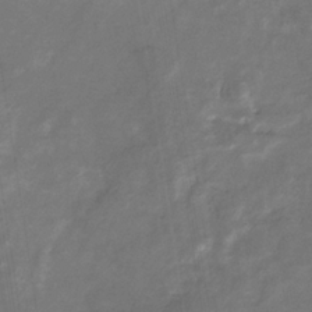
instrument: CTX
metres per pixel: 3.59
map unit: eHb
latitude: -33.3321
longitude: 73.3698
